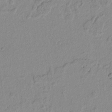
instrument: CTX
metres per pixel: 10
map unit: lAvf
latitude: 8.3467
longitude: 167.0864
